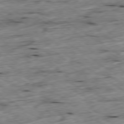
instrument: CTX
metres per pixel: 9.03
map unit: Ap
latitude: -79.4832
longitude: -89.1970
